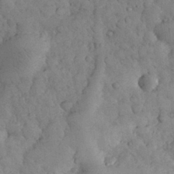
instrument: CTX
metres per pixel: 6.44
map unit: eHh
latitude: 31.3860
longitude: -68.7246
